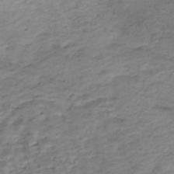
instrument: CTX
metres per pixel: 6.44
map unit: Nhe
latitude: -47.8233
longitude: -171.3670
